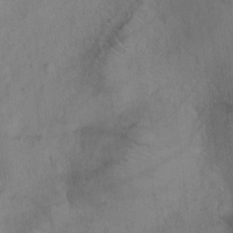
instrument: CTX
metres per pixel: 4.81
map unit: Ht
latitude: -4.7841
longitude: -16.8380
